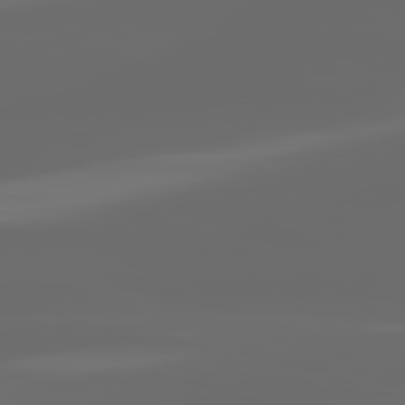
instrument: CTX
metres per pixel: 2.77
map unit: lApd
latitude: 82.7057
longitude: -136.7435
